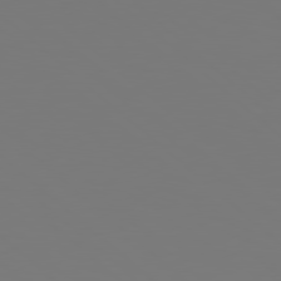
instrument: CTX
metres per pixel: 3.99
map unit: Hpe
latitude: 78.4790
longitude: -162.8002
